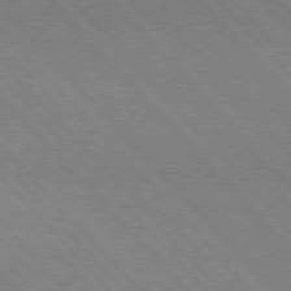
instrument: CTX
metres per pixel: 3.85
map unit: Hpe
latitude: 76.9513
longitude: -126.2523
